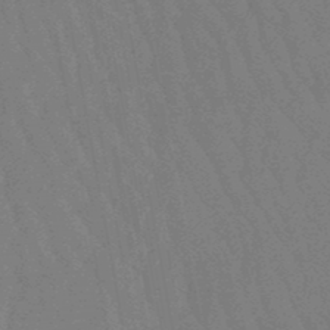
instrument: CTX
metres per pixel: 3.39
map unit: lHb
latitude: -47.4265
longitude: 80.1228
